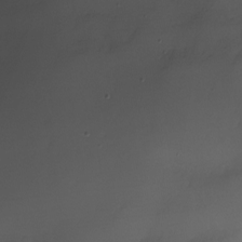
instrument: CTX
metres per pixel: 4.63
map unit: Nhu
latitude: -23.0298
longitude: -71.6316
